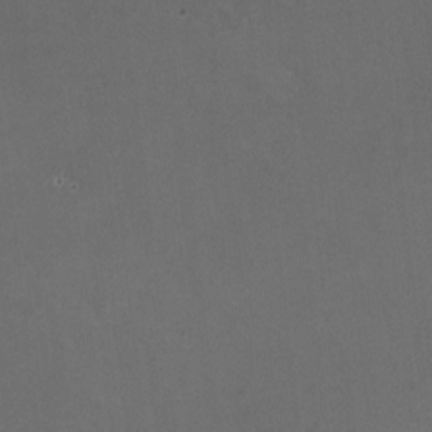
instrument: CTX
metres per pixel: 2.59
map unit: HNhu
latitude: -1.5211
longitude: -4.1578
